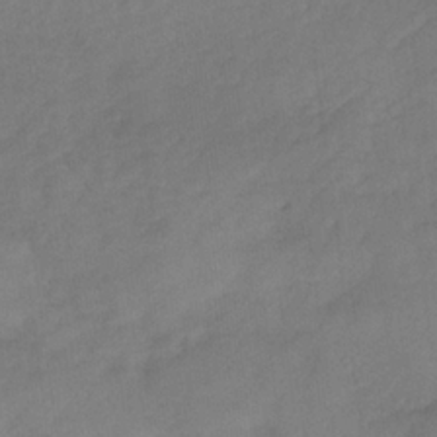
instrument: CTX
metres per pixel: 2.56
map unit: HNb
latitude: -33.2376
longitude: 64.4818
